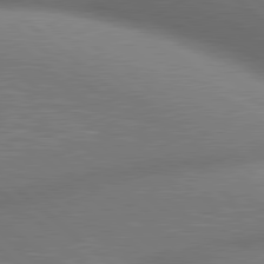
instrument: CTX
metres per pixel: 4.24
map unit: lApd
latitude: 80.3656
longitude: 119.8611
